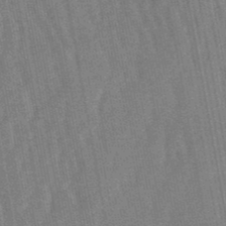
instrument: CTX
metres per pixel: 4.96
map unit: lHb
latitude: -48.5196
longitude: 71.6722
